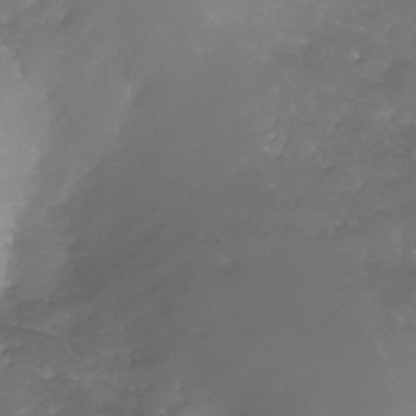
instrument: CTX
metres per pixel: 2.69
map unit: Nhe
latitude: -33.1243
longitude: -93.1025
